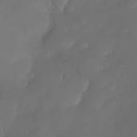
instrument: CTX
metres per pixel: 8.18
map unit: Nhe
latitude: -34.2173
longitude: -145.1403
